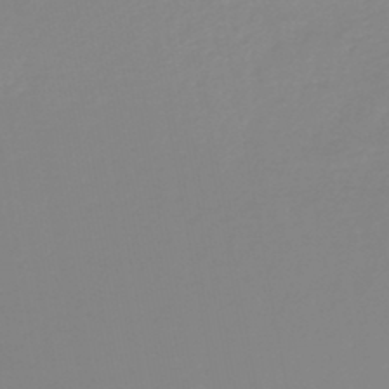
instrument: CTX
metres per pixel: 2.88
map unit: lHb
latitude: -45.9745
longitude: 65.0298
